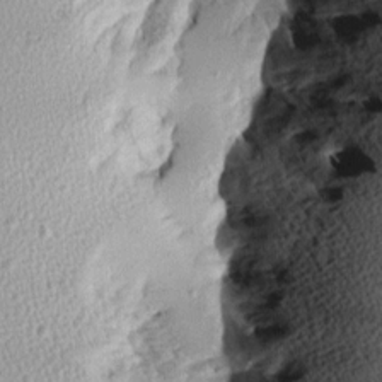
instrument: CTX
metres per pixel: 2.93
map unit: Aa
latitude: 8.4790
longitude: -140.7813
